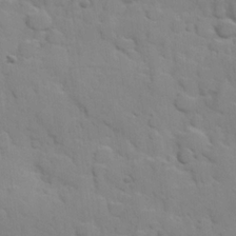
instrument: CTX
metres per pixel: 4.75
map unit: Hve
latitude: 24.2522
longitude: 148.2362
